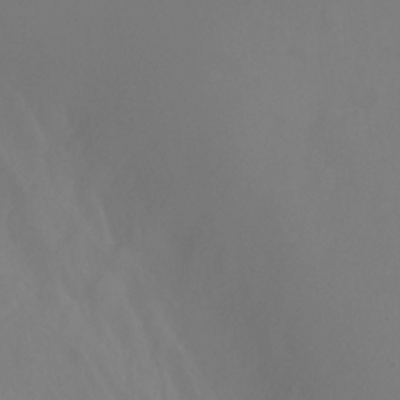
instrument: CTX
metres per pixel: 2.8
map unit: Ht
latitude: -4.7841
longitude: -61.4993
